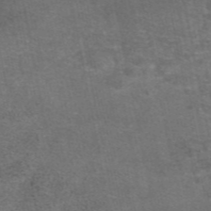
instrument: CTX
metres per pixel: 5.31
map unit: eAb
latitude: 46.9514
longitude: 105.2754
